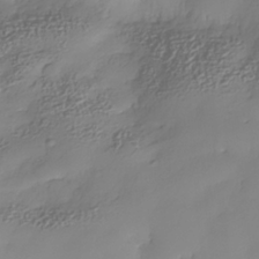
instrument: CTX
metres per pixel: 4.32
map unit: Nhe
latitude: -34.6329
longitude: -142.8947
